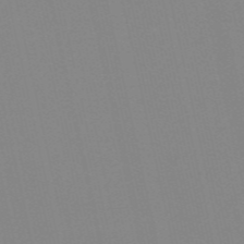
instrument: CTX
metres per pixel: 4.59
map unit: HNb
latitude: -56.1417
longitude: -42.2523
